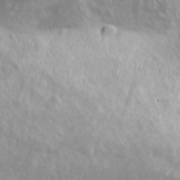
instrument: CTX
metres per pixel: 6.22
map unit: Ave
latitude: 18.0822
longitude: -133.5938
